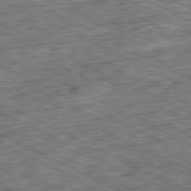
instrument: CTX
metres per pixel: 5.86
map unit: Ap
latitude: -80.9731
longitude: -88.0822
